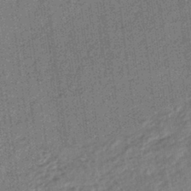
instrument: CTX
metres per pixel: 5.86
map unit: lHb
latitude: -41.0675
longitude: 69.7288
